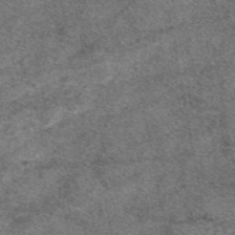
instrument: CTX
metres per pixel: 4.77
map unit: eAb
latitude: 47.1592
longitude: 106.7652
